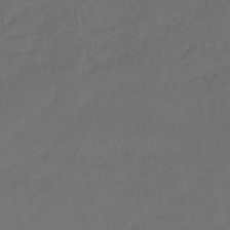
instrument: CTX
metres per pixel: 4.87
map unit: eHb
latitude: -46.3306
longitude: 85.2376
